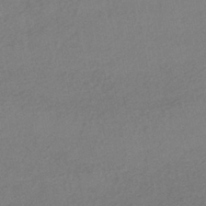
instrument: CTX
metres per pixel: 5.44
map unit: HNhu
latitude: -43.0675
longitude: 95.4454
